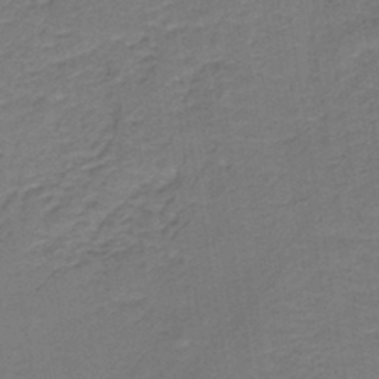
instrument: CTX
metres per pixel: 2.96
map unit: lHb
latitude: -42.5195
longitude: 53.4265
